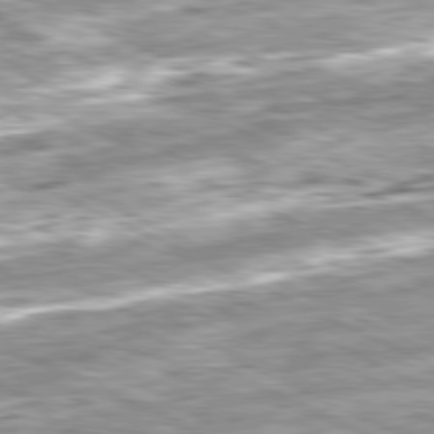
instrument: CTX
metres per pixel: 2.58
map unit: Ap
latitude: -81.4266
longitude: -88.5357
